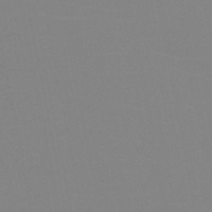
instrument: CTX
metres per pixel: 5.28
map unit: HNb
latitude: -45.9745
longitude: -43.3671
